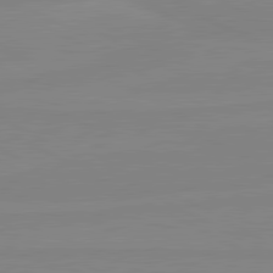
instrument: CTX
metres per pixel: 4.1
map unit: lApd
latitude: 80.8947
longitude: -176.8380
